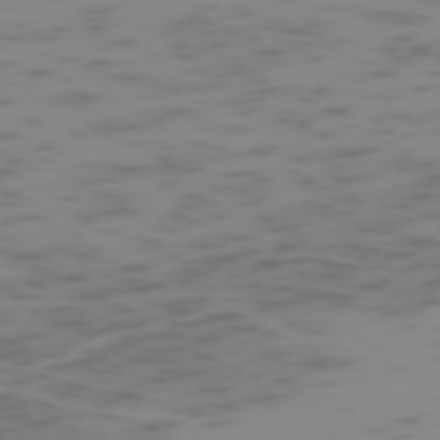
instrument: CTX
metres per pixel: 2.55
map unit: Hpe
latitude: -73.8611
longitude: 6.6329
